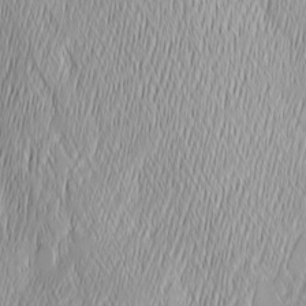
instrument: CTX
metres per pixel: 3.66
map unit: Ave
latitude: 2.4979
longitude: -113.6127
